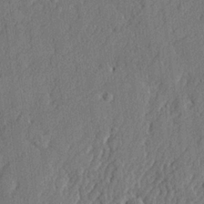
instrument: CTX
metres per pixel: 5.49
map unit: lHvf
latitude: 22.3656
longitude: 142.9163
